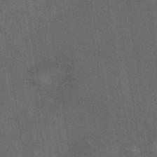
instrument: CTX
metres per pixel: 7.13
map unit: eAb
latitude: 45.5749
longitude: 123.9367
